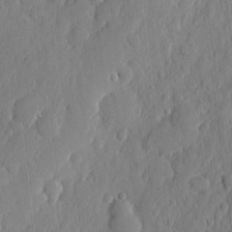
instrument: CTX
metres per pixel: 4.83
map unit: eHh
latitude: 6.7435
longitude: -73.7450
